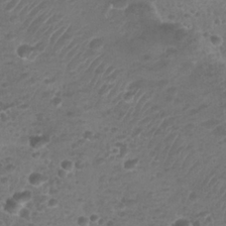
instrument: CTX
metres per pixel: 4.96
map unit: Nhu
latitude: 25.5560
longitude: -52.2523
